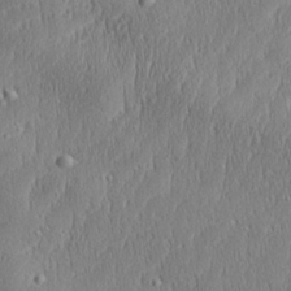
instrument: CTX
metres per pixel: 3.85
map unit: Aa
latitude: 28.3656
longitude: -138.1956
